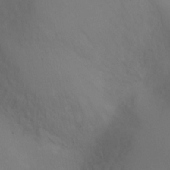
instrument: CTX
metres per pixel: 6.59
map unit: Ht
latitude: -10.1039
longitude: -45.7072
